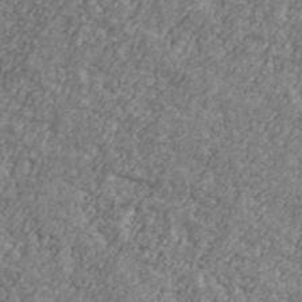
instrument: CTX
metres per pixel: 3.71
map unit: Ave
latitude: 41.4993
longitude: -111.0648
